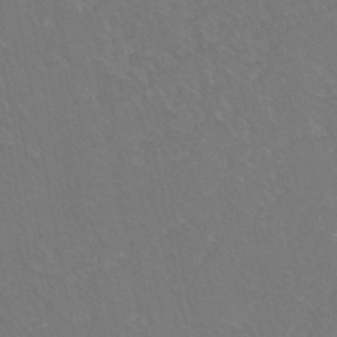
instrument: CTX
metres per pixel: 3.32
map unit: eHh
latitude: -44.2173
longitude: -28.9702
